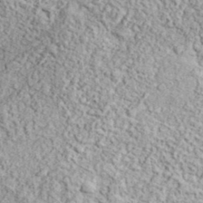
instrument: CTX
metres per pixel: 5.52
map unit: eHh
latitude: 37.7072
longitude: -80.9703
